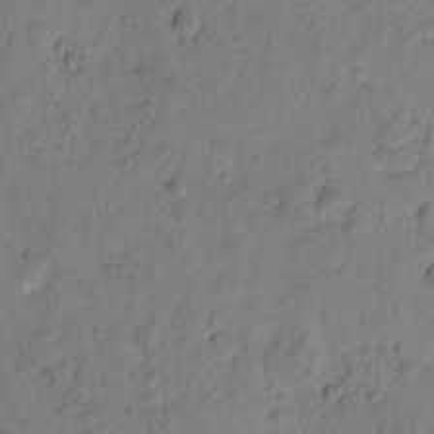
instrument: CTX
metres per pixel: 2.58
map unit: eHh
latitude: -0.5385
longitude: 16.3685
